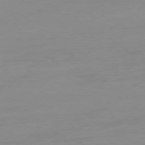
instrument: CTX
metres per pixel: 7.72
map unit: Ap
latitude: -78.1794
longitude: -66.7246
